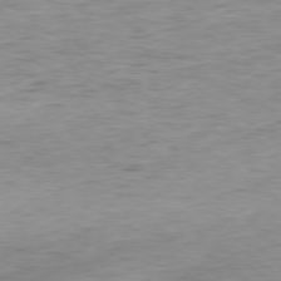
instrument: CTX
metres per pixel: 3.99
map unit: Hpe
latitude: -78.9730
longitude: 9.7100
